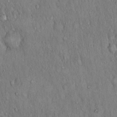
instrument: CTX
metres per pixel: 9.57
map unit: Hto
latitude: 15.7828
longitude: -60.3278
